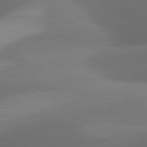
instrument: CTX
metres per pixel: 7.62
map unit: lApd
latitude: 81.3104
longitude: 132.2551
